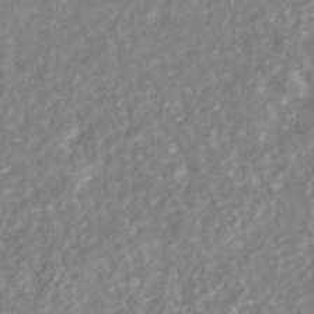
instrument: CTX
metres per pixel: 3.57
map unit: HNhu
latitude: -40.9730
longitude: 108.2928
